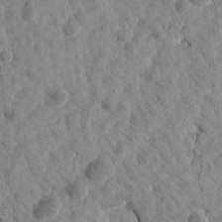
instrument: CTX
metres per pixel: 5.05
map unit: Htu
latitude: 1.9528
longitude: 179.2187
